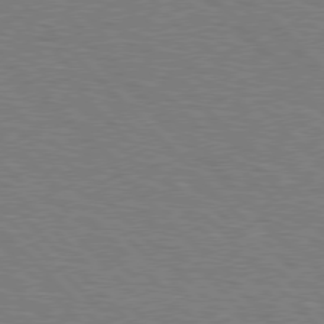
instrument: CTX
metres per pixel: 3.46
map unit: Hpe
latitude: 76.9324
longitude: -151.4426
